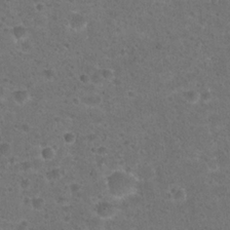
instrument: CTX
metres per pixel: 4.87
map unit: Hto
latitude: 22.4979
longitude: -48.4412
